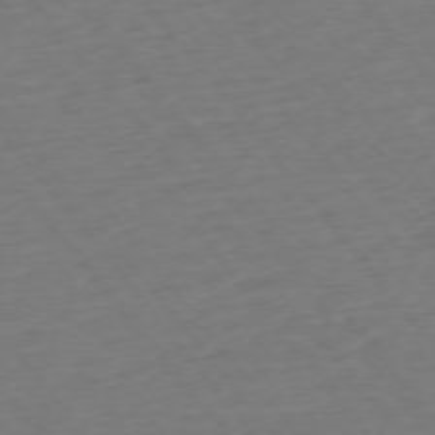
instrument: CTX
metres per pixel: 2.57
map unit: Ap
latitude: -75.5966
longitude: -82.9702
